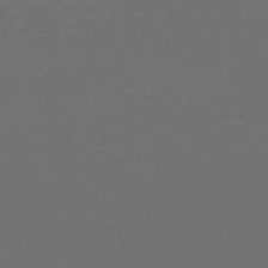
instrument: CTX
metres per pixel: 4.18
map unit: HNb
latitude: -47.7666
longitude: 56.8030
